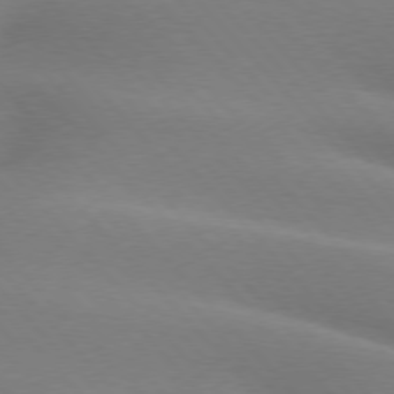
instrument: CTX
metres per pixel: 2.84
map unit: lApd
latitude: 75.6316
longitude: -60.9702
